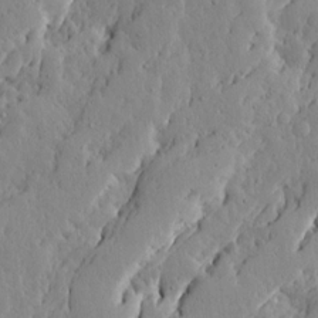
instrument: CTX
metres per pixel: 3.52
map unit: Ave
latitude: 13.6127
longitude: -133.6883
